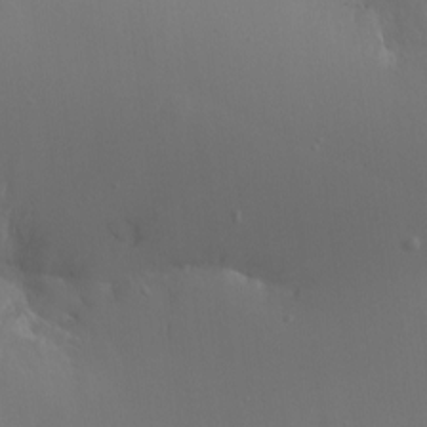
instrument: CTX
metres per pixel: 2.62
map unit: Ht
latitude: -12.4251
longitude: -44.6679
